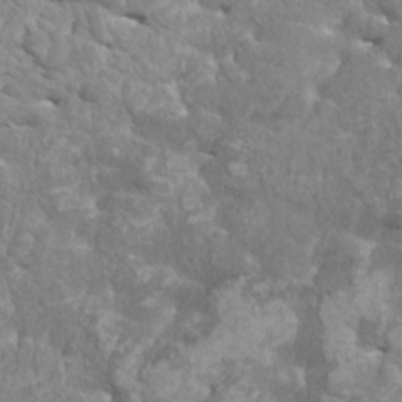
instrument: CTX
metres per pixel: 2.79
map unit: HNhu
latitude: 1.4993
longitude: 6.8786
